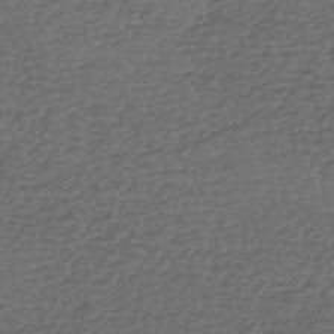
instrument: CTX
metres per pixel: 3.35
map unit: eHh
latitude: -54.7085
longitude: -89.8773
